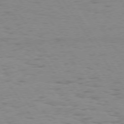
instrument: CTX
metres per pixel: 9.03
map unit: Hpe
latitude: 74.4223
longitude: -136.2145
